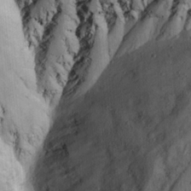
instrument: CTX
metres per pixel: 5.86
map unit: Ave
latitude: 23.2159
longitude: -133.3293
